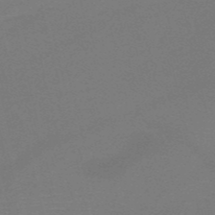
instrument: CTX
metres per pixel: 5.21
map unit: HNb
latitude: -50.7463
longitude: -41.8961
